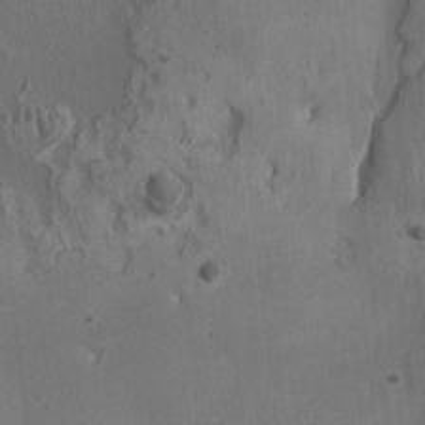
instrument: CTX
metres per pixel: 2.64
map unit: Ht
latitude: -3.1053
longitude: -15.0270
